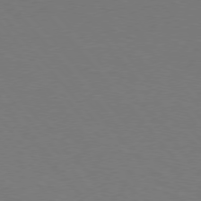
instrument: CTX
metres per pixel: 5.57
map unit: Hpe
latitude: 75.6127
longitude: -145.2348
